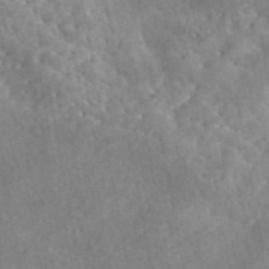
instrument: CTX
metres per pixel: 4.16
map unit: eAb
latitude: 45.3481
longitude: 129.0109
